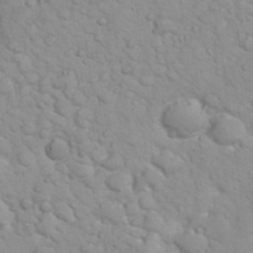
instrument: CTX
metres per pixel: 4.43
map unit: eHh
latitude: 32.0822
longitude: -60.1578
